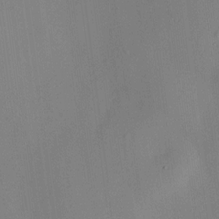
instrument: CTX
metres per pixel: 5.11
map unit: HNhu
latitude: 14.2145
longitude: 13.4832
